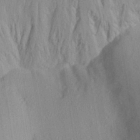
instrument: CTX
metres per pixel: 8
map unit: Aa
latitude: 28.0633
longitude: -145.9717
